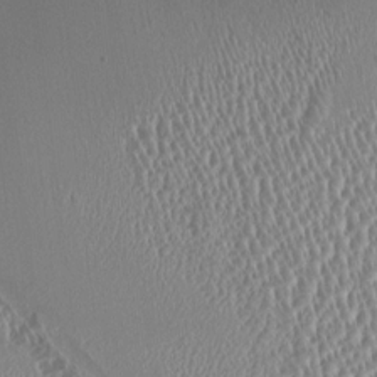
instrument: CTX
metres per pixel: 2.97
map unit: HNhu
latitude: 2.7813
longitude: 6.3873
